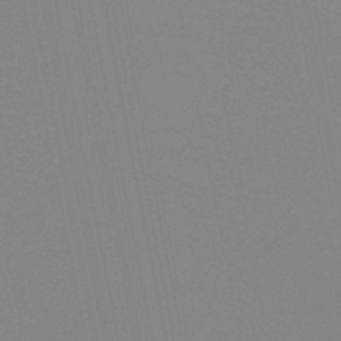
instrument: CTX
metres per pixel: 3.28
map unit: HNb
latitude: -45.6344
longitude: -43.0270
